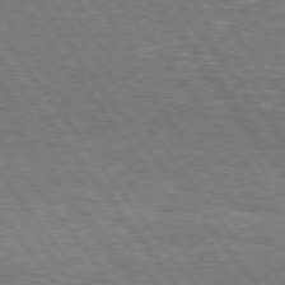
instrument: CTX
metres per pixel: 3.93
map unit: Hpe
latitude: 74.9703
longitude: -138.9325
